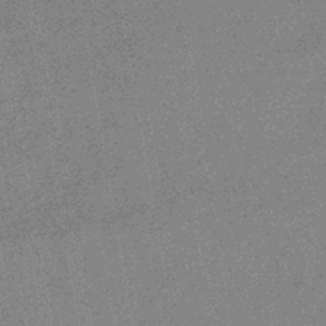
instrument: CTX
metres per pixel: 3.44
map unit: HNhu
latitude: -42.9541
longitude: 99.0675
